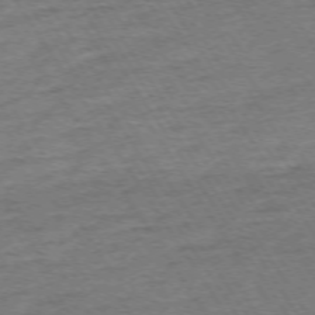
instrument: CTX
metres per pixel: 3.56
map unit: Ap
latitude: -74.2551
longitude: -84.7246
